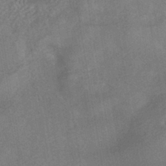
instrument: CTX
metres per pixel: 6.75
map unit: HNhu
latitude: -41.5588
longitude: 91.4266
